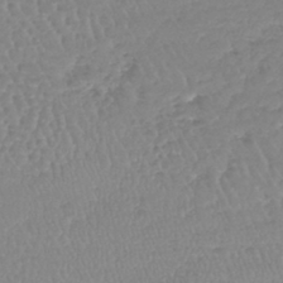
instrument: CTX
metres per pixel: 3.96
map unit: lHb
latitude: -40.1606
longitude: 68.2550
